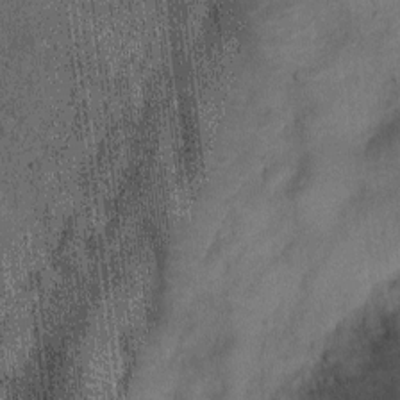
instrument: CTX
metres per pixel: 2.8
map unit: Ht
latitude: -12.3306
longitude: -21.1781
